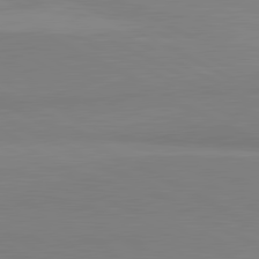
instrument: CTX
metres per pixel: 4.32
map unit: lApd
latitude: 81.5938
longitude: 159.1242
